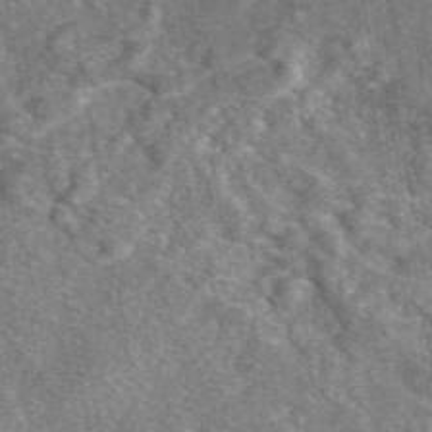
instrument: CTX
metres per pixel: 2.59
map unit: eAb
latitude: 48.3089
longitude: 112.0283
